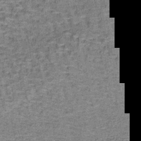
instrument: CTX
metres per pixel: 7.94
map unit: lHb
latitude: -40.2739
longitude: 58.0094
